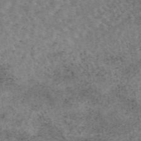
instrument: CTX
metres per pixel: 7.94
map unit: eAb
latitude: 44.9325
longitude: 123.0487
